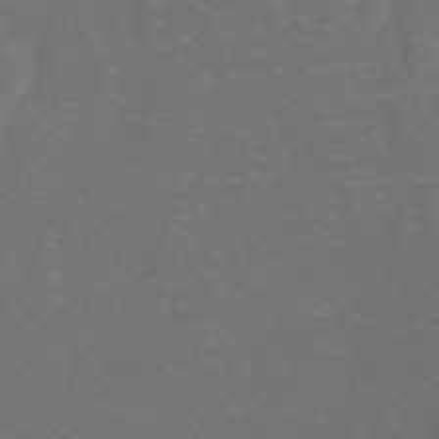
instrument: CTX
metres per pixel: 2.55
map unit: Nhu
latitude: -14.3496
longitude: -24.5356
